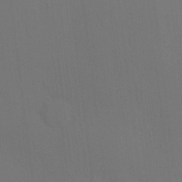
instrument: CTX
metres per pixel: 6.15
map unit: Hve
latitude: -9.5777
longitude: 175.6721
